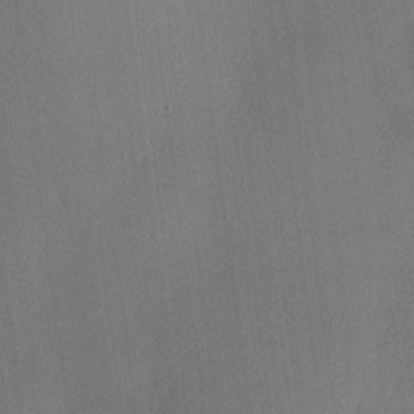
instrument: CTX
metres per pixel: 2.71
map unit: lHvf
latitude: 20.8947
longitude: 144.6141
